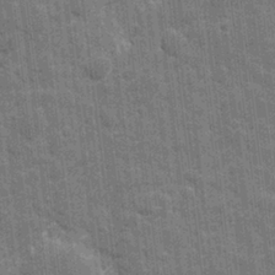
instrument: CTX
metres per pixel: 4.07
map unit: eHh
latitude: 7.5749
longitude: -74.5924
